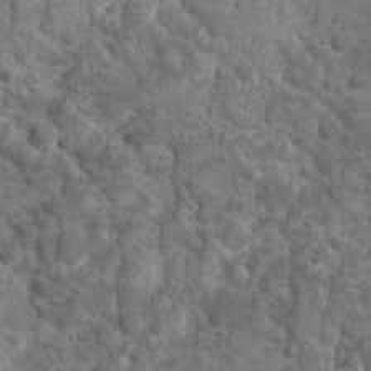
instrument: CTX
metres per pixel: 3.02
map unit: Ave
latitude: 10.6302
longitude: -104.1389
